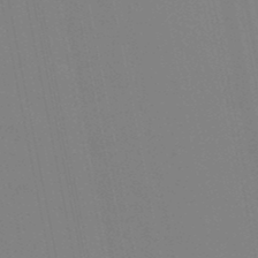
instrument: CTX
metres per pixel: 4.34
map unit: lHb
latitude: -48.9731
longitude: 74.9164
